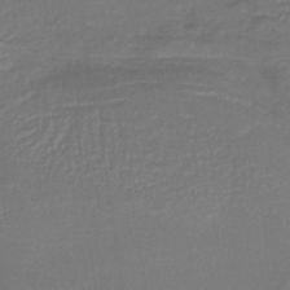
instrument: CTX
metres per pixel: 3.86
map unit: lHb
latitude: -38.4251
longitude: 58.5006
